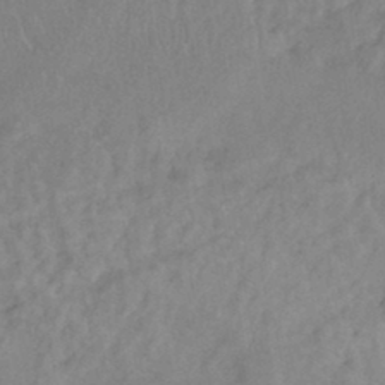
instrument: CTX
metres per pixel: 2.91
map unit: Ht
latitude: -1.0109
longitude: -33.0836
